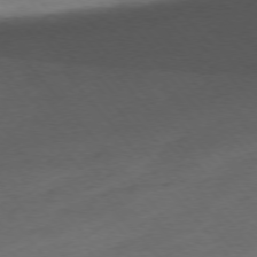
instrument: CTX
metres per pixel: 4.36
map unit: Ap
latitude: -76.6896
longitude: -72.1389
